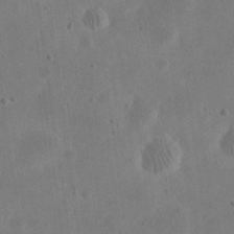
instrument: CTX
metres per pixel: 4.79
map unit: eHh
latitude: 21.2159
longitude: -69.8772
